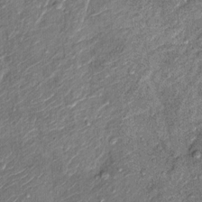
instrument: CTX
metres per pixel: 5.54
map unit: Ht
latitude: 11.1970
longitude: -37.8016
